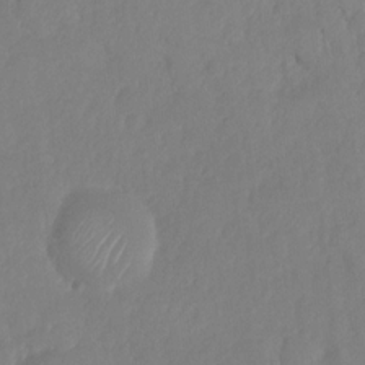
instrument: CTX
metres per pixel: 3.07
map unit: HNhu
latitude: -24.1039
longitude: 49.8989
